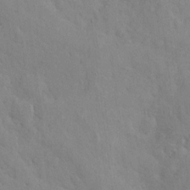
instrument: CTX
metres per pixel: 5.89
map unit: Nhu
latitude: 11.2348
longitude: -26.3656
